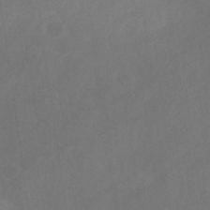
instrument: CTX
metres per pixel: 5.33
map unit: HNb
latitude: -31.0108
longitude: 62.8597
